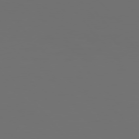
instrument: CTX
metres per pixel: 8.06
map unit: Hpe
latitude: 76.4223
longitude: -139.4615
